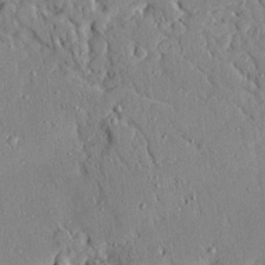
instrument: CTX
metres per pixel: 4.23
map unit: Ave
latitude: 22.6301
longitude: -129.0836
